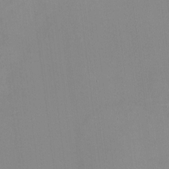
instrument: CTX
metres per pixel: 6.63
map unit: HNhu
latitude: -1.7100
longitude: -7.1592
